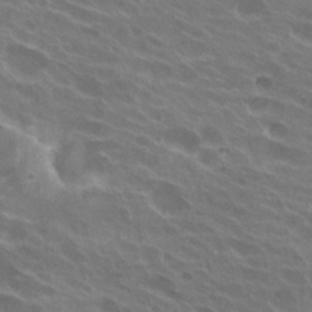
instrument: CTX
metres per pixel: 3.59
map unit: Hto
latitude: 24.3278
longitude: -38.4034
